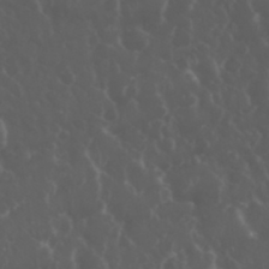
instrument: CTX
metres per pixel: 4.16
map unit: eHh
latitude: 33.9339
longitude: -59.6127
